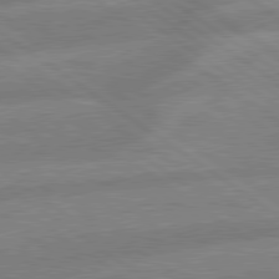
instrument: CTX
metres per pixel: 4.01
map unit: lApd
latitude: 79.6316
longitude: -164.1767
